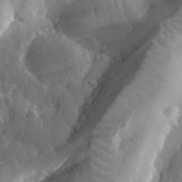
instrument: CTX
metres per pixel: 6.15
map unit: eHh
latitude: 32.9892
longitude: -80.5924
